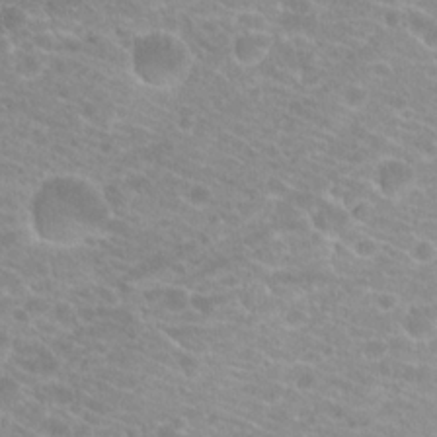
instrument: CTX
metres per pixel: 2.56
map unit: Hto
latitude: 20.2145
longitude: -37.3293
